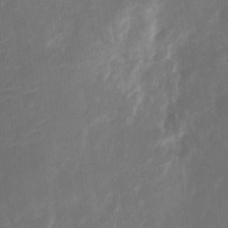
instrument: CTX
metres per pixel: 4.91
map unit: eHh
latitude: 8.8947
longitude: -71.3293
